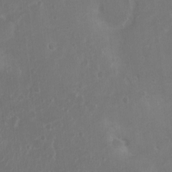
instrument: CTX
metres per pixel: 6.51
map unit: Nhu
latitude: 4.4601
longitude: -16.9892
